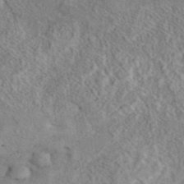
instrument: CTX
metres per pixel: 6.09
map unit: eAb
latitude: 42.4223
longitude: 109.5777
